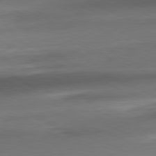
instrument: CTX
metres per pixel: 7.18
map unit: Ap
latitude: -81.8800
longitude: -75.9717
